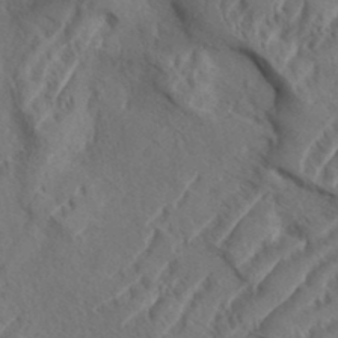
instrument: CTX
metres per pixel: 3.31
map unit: eHh
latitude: 36.7813
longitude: -138.1011
